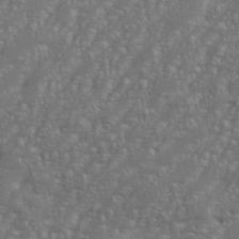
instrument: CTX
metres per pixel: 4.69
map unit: eHh
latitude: 35.6127
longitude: -132.7057
